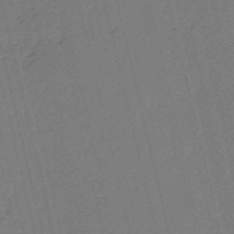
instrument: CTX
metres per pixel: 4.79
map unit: HNb
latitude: -54.7274
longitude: -39.7261
